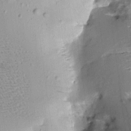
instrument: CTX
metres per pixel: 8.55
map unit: Aa
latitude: 10.1578
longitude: -141.8772
